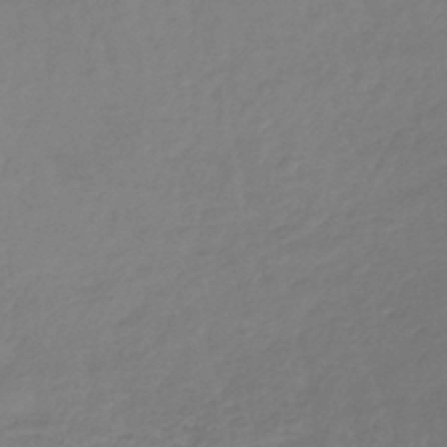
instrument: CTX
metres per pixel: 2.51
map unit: lHb
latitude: -40.5196
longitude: 69.9556
